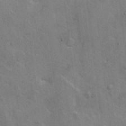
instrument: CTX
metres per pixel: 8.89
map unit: Hto
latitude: 5.6127
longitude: -61.8394
